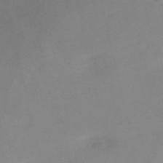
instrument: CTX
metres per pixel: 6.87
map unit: HNb
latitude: -55.2565
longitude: -45.5938
